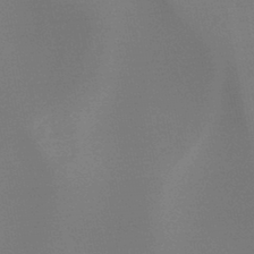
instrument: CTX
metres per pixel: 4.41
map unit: HNb
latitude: -44.5196
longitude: -44.6112
